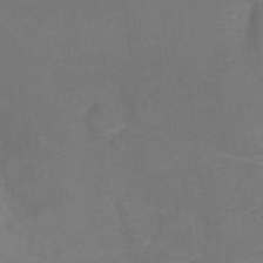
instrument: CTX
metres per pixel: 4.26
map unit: Ht
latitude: -9.1809
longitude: -35.1970
